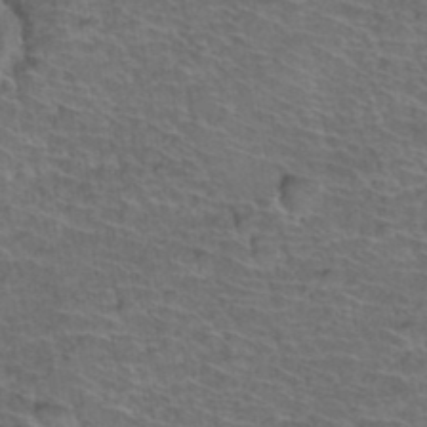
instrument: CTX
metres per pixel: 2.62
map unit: Hto
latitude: 37.2159
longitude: -43.7639
